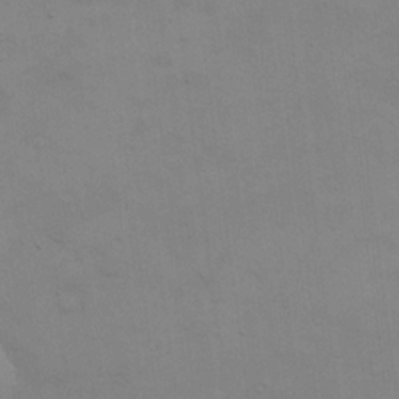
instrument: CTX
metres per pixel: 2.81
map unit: eHh
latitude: 18.1011
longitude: -66.6868
